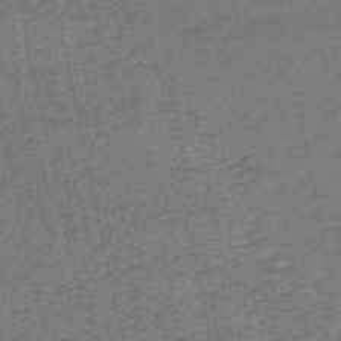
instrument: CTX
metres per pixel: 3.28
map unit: HNb
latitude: -53.0297
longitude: -51.4048
